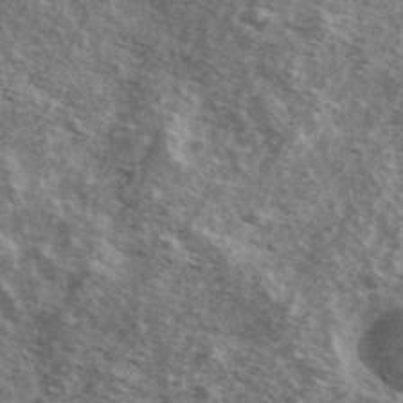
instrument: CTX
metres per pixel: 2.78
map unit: Ave
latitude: 39.4804
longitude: -109.3292
